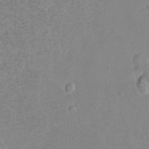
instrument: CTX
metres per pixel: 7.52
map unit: Ht
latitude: -8.2172
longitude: -36.5168
